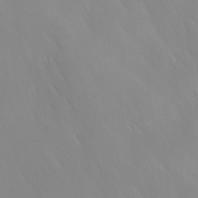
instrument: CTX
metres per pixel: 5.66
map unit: Ave
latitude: 12.7058
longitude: -105.6316
